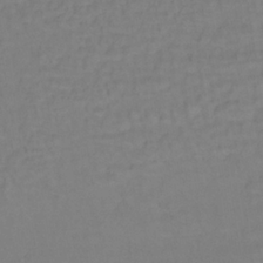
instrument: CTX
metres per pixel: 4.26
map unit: lHb
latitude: -35.2187
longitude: 64.4629
